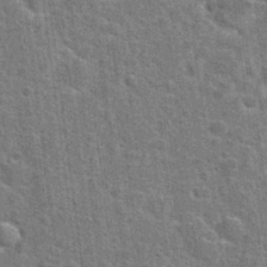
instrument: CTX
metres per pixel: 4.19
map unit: Hto
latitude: 24.1388
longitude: -47.6505
